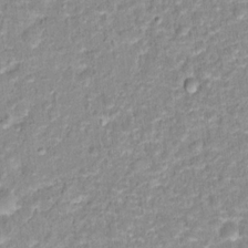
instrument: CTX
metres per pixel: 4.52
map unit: Hto
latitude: 16.1767
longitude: -37.0081
